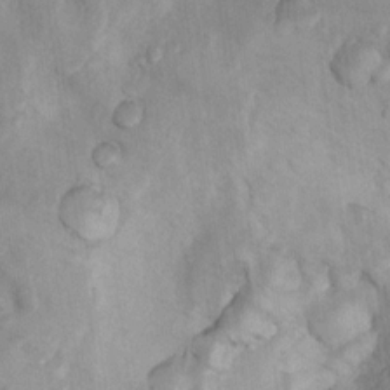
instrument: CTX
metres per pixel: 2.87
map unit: Nhu
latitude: 9.7828
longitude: -24.9324
